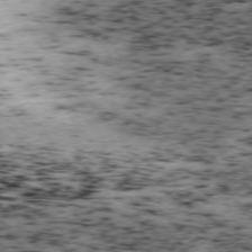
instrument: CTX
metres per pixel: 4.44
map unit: Ap
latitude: -75.8423
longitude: -61.3292
